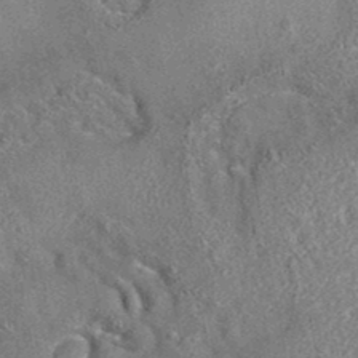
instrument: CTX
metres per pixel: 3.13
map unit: eAb
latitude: 35.4993
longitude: 113.1620
